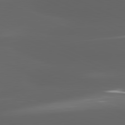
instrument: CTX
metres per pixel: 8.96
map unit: lApd
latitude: 81.5182
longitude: -146.8191
